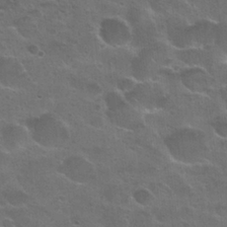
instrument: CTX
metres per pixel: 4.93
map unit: Nhu
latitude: 25.7638
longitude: -50.7624
